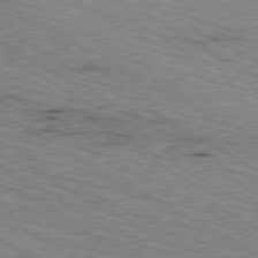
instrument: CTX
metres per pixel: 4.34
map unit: Ap
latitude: -80.6708
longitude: -50.6301
